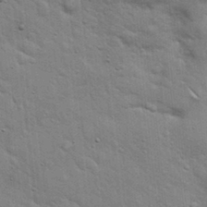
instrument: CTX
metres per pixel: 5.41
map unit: Hto
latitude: 18.4790
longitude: -51.9339
